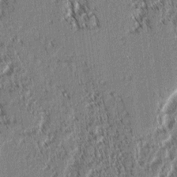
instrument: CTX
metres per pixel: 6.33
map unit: lAvf
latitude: 2.5545
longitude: -105.8962
